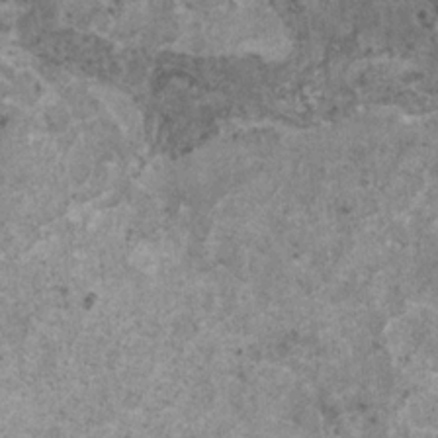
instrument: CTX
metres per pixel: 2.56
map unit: HNhu
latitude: 1.2348
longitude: 4.7274
